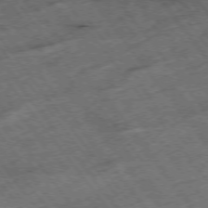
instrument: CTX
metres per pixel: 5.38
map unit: Hpe
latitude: -75.4455
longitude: -22.2711
